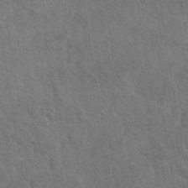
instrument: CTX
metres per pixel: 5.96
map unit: eAb
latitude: 43.2726
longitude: 110.1605
